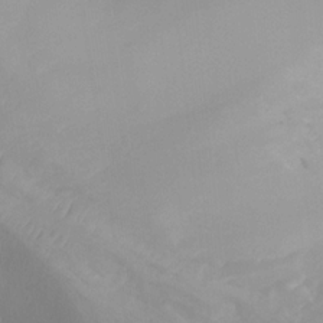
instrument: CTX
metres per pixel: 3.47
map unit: Nhu
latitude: -12.8408
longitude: -64.4601
